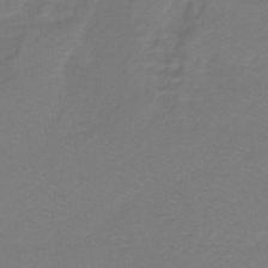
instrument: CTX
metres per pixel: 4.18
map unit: HNb
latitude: -37.8989
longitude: 55.0676
